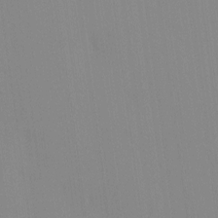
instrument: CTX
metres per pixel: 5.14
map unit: Ave
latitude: 3.2726
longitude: -113.0269
